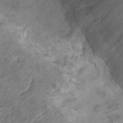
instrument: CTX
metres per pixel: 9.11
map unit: Ht
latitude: -3.1809
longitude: -20.5735
